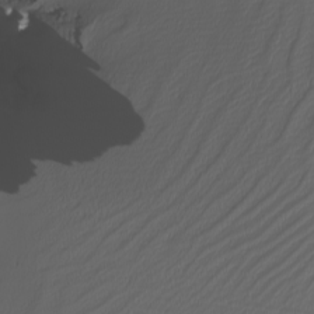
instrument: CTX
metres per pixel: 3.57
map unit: Nhu
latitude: -4.7274
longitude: -91.2159
